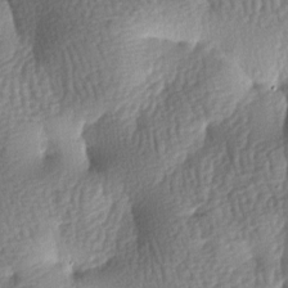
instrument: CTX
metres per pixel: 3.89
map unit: lAa
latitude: -7.3698
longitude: -127.3293
